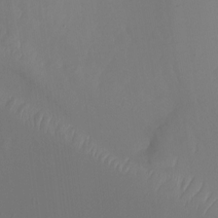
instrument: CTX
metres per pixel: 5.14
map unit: Nhu
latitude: -7.6533
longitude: -52.2901
